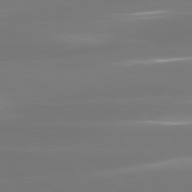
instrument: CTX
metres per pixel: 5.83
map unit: lApd
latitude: 81.3482
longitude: -134.2900
